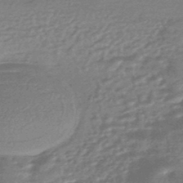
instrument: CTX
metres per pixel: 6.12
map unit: HNhu
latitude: -45.4643
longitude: 93.5210
